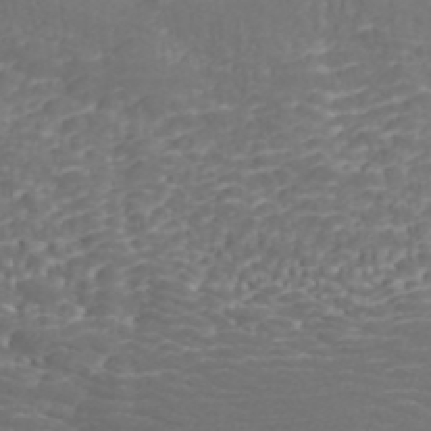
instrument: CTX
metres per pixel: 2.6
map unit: ANa
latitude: 42.6113
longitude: 28.9164
